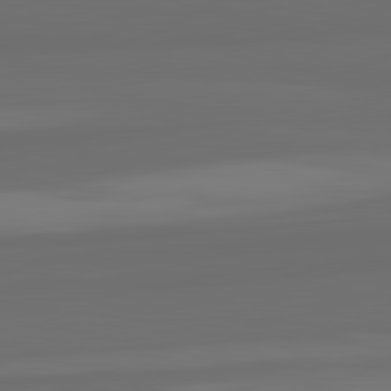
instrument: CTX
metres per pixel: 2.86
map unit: lApd
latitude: 82.6490
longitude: 159.6721
